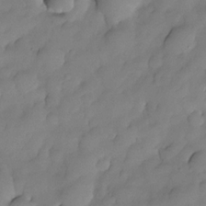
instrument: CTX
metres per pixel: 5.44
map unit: Nhe
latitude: -30.0850
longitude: -139.8583
